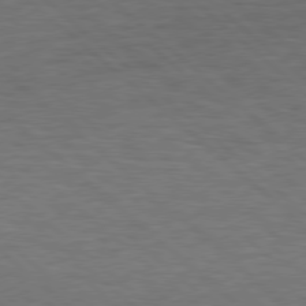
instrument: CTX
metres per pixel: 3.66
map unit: Hpe
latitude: 77.3670
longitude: -150.6490
